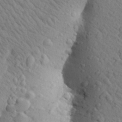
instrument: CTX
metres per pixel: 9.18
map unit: Aa
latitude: 25.4804
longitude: -148.3278
